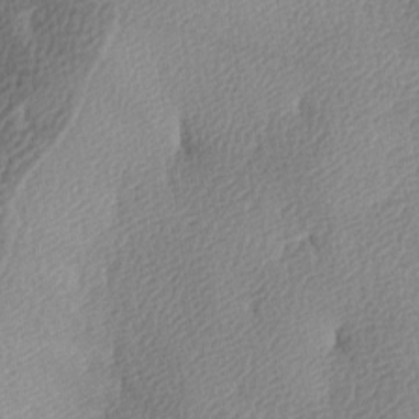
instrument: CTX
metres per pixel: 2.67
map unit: lAa
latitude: -5.0486
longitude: -121.3482
